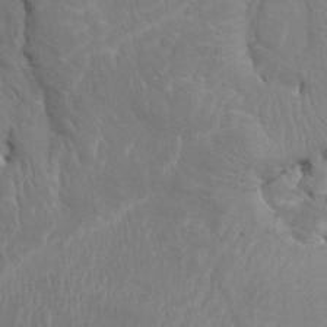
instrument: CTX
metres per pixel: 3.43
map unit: HNhu
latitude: 4.3089
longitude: -8.0444
